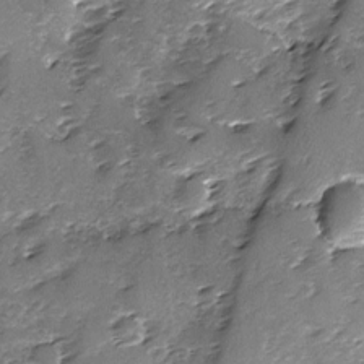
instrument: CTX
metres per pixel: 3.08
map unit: Ave
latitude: -9.4076
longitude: -117.8017
